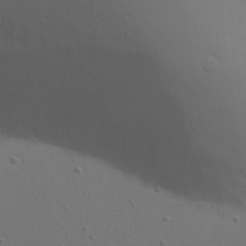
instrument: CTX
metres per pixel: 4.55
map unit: eHh
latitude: 23.3671
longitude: -69.6505
